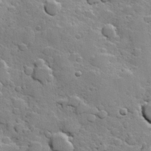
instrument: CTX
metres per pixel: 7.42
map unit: Hve
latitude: 23.9150
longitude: 148.9920
